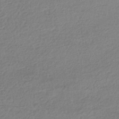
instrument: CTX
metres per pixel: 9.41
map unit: HNhu
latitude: -42.2928
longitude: 97.4266
